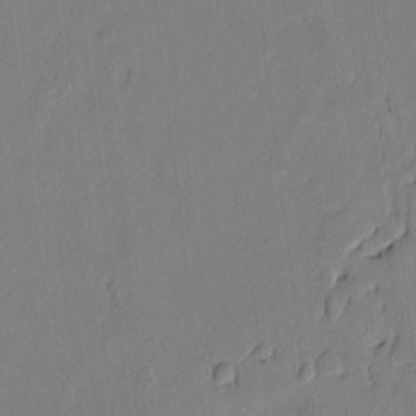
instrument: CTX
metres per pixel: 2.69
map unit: lAvf
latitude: 7.1214
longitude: 166.2361
